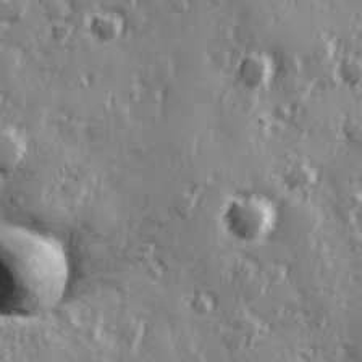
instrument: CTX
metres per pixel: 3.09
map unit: Hve
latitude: 25.9150
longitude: 146.8786
